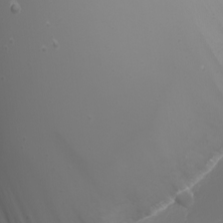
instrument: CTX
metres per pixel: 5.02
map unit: eHh
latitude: -5.7855
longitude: -88.1956
